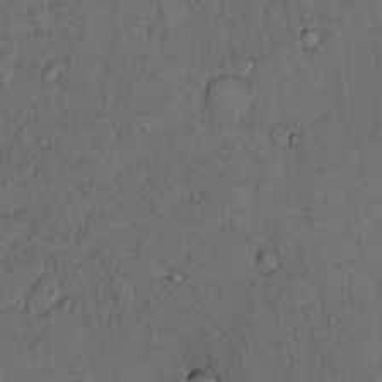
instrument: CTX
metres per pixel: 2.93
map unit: Hto
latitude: 11.2348
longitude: -61.8205
